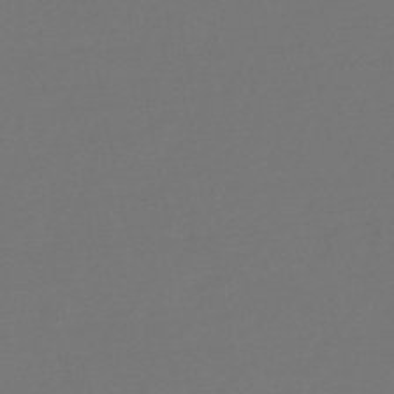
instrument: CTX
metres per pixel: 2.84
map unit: lHb
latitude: -47.8611
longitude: 64.9164
